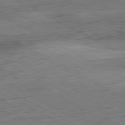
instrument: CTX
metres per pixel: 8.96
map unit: Ap
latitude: -81.2187
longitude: -63.0837
